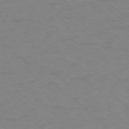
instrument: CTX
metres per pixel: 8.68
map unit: Ap
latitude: -77.4643
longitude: -77.1781
